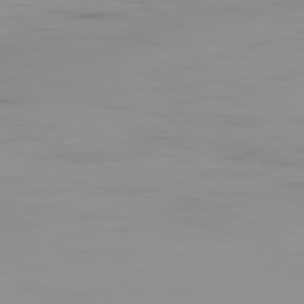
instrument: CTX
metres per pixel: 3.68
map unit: Ap
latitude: -79.9556
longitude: -77.5182
